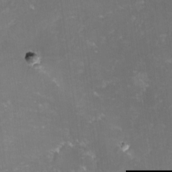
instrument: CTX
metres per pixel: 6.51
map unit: lHvf
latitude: -15.0109
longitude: -99.2536
